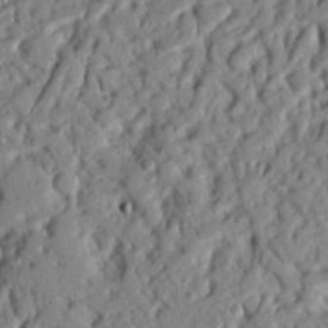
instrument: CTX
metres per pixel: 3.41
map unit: Nhu
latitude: 20.0255
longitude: -77.5371
